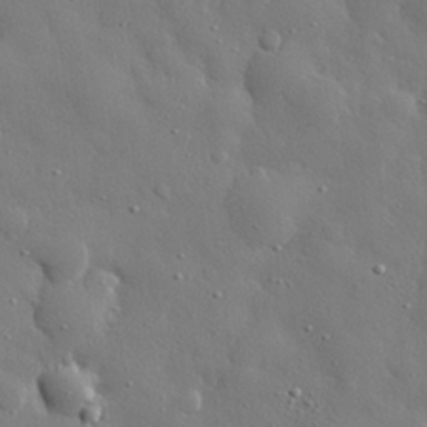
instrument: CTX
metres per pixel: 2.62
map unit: eHh
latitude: 29.5182
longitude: -78.5924
